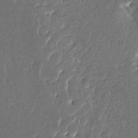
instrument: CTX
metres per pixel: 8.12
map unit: HNhu
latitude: 4.4601
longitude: 8.1039
